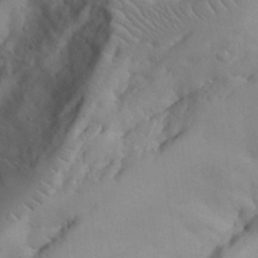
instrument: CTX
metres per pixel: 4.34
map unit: Aa
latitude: 24.7057
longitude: -127.8583
